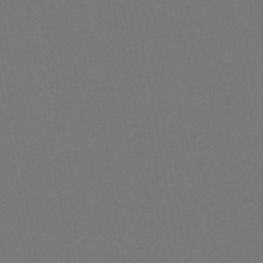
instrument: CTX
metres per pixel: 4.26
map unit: lHb
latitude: -47.2565
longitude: 73.2565
